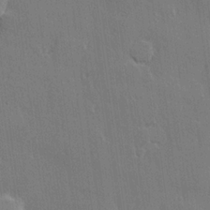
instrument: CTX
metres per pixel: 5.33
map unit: lHvf
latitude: 21.9150
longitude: 146.5951
